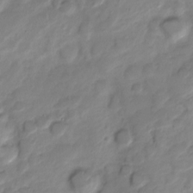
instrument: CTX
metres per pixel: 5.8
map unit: Nve
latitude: -18.6896
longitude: 107.7478
